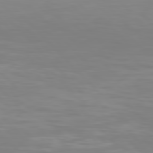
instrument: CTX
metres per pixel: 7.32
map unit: Hpe
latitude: 77.4237
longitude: -175.9339
